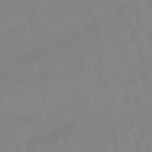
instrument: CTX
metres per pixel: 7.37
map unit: lHb
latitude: -48.5007
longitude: 75.7667
